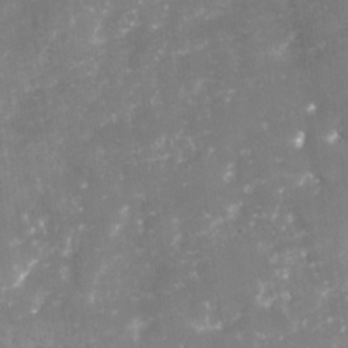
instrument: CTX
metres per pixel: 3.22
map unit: Nhu
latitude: -29.2376
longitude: -64.3845
